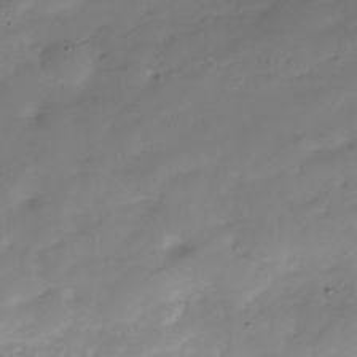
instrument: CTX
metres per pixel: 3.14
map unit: Hve
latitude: -30.2739
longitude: 91.8801
